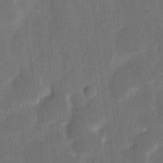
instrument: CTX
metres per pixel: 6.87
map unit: eHh
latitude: 9.3482
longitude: -68.9325
